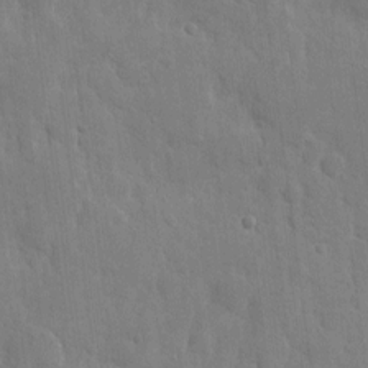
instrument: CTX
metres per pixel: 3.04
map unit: eHh
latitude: 6.5357
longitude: -72.2901
